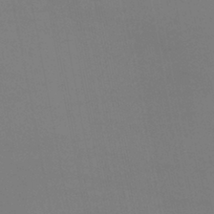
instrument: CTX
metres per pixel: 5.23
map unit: eHb
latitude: -38.0661
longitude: 74.6519
